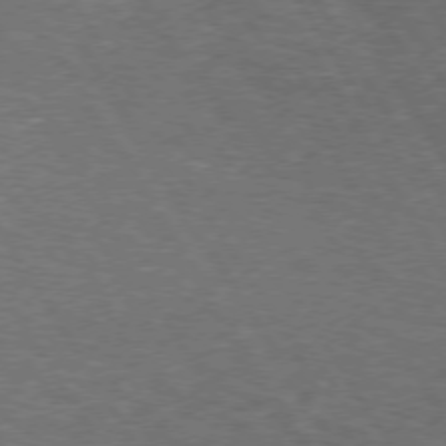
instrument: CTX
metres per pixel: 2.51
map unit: Hpe
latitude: 73.7828
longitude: -124.1766
